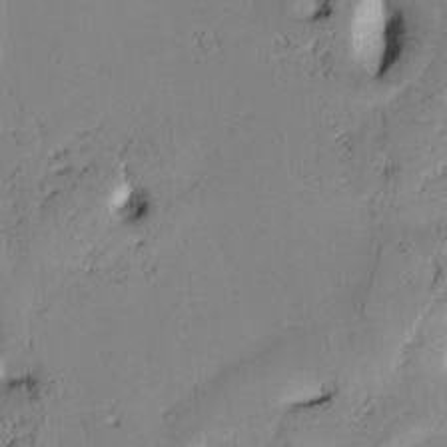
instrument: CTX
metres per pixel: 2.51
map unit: Htu
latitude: -0.5196
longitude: 170.9731
